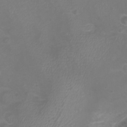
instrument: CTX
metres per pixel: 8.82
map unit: eHh
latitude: -7.1620
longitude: -75.8772
